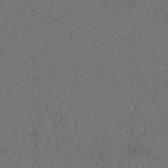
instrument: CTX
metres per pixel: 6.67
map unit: Nhu
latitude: 22.5357
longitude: -66.1955
